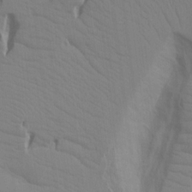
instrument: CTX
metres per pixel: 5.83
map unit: Aa
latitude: 17.7450
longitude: -143.5371
